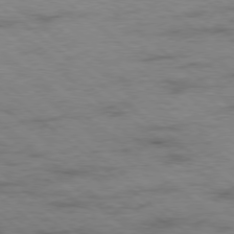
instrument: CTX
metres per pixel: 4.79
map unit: Ap
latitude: -78.6140
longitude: -50.4034
